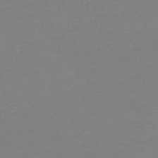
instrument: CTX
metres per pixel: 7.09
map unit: HNb
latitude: -49.1054
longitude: -50.8191
